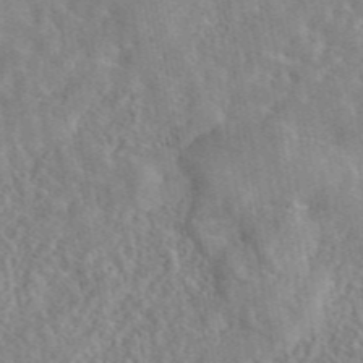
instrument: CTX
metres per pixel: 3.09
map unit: eAb
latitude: 45.0269
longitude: 116.8785
